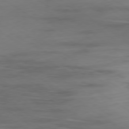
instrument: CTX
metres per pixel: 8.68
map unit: Ap
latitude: -79.8422
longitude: -57.9150
